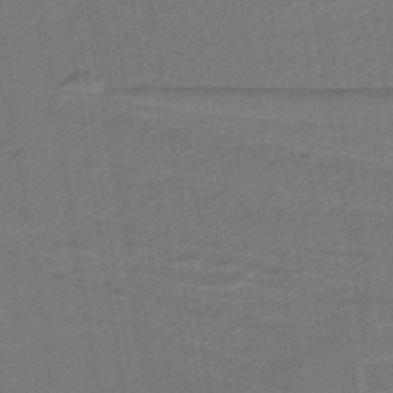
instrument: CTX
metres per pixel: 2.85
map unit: lHb
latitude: -39.6155
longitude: 55.0487
